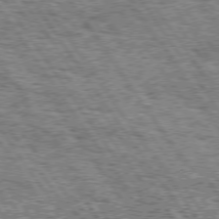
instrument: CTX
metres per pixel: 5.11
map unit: Hpe
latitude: 74.8002
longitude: -153.1214
